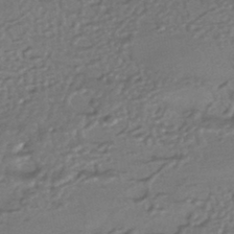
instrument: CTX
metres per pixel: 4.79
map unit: HNhu
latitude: -43.3131
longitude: 95.1809
